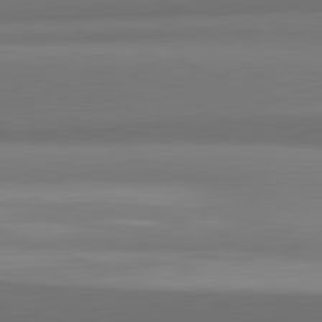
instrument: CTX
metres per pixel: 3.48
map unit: lApd
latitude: 82.3089
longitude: 169.2942
